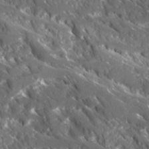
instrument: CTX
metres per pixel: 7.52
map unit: Ave
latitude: 17.3104
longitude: -130.2901
